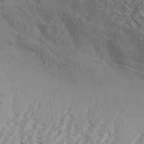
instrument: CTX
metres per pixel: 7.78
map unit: Aa
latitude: 32.4601
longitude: -138.3278
